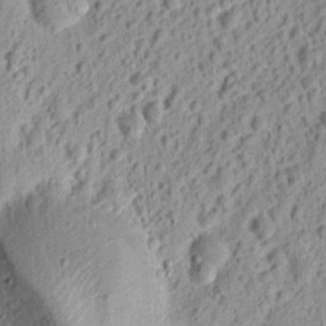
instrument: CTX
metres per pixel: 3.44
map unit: Ht
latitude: 12.4034
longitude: -74.1389
